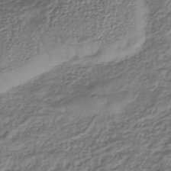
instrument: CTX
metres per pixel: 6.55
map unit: lHb
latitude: -39.6344
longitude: 71.4455
